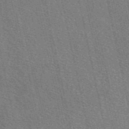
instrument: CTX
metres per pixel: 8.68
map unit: eAb
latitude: 48.2522
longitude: 106.0850
